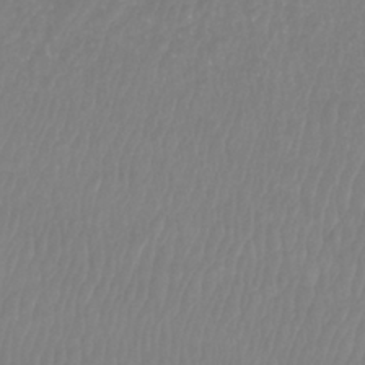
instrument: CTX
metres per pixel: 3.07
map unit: Htu
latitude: -9.1431
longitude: -74.9703
